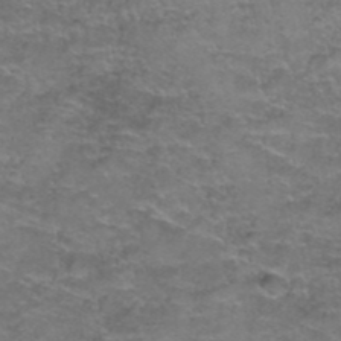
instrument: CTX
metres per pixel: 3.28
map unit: Hto
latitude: 39.5938
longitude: -41.9339
